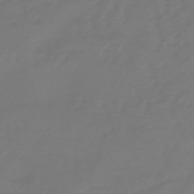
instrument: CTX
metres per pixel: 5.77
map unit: lHb
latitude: -49.6722
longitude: 78.7841
